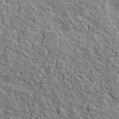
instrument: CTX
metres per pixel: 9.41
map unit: lHvf
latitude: 37.6505
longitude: -90.2711
